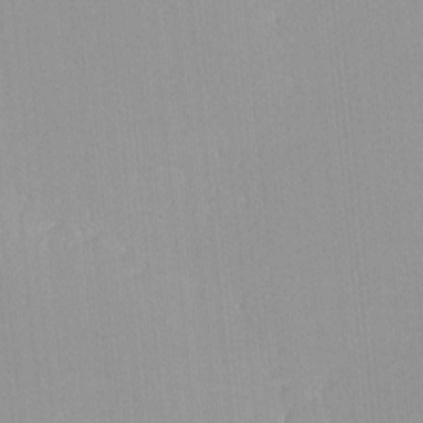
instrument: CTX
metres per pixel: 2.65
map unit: lHvf
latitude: -11.0298
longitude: -103.4615
